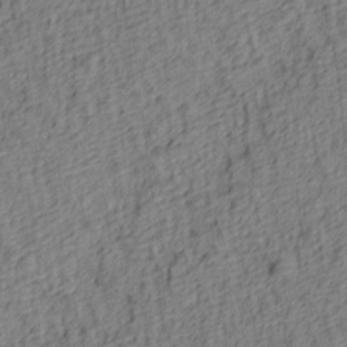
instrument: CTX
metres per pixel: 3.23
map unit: lAa
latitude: 5.0269
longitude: -114.5167
